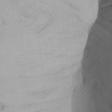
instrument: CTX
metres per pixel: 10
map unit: Aa
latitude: 22.5168
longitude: -146.3846
